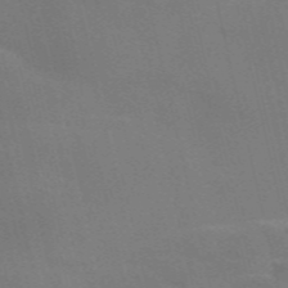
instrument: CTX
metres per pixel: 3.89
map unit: Nve
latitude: -58.4440
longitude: 63.1053
